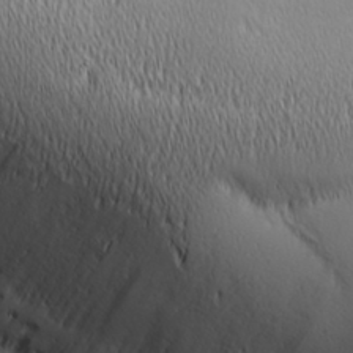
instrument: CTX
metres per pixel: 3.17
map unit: lHvf
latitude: 27.8395
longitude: 141.5966
